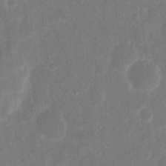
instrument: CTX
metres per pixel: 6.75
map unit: eHh
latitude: 8.4223
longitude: -71.3481
